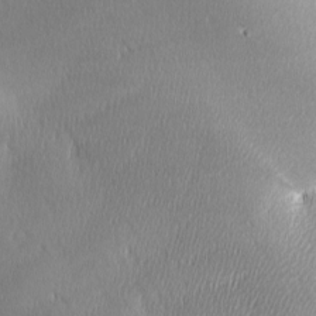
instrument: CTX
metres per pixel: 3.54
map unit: lAa
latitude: -6.1794
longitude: -122.6679
